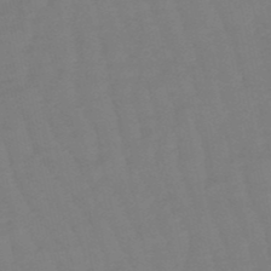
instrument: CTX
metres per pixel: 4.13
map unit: eHb
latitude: -50.2550
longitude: 77.5777
